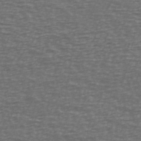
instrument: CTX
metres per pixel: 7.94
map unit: Ave
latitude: 39.6694
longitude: -113.4993
